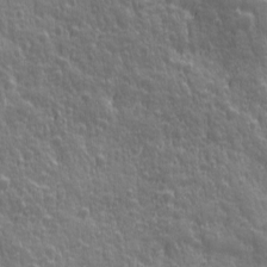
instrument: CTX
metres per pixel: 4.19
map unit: Ave
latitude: 12.5546
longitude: -104.1011
